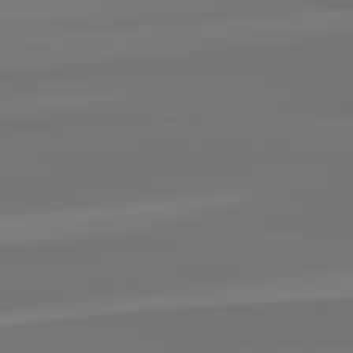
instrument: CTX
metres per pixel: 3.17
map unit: lApd
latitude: 82.2900
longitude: -177.8772
